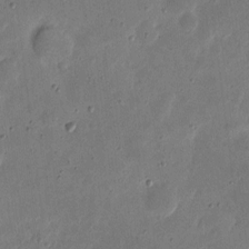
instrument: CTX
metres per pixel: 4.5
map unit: eHh
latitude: 5.4048
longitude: -71.3859
